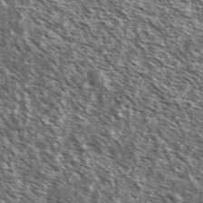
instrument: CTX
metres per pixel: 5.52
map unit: Ave
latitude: 37.2348
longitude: -112.2144
